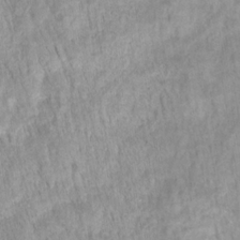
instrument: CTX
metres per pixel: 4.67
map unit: HNhu
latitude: -27.6155
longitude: 73.2943
